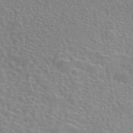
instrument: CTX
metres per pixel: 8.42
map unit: eAb
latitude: 44.2900
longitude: 107.5399
